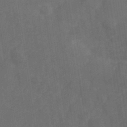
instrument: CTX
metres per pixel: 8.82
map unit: Nhe
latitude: -35.9556
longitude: -178.6680
